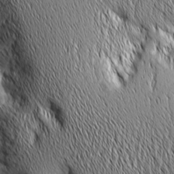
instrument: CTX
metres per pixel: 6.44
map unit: Aa
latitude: 6.3656
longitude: -129.6316
